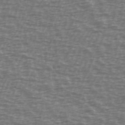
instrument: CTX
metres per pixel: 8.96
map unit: Ave
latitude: 38.7624
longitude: -113.1970
